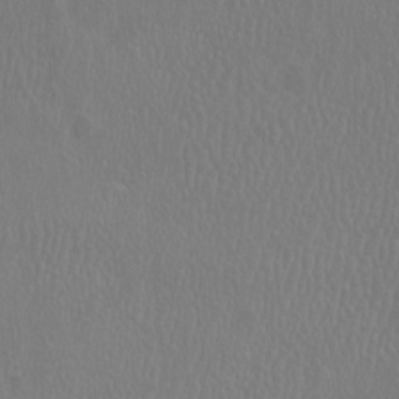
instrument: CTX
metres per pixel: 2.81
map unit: eHh
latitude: -2.6329
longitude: 19.4265
